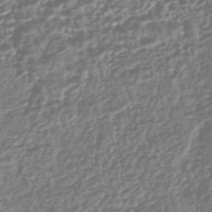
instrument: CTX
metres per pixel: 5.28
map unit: HNhu
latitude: -43.8800
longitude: 106.8597
